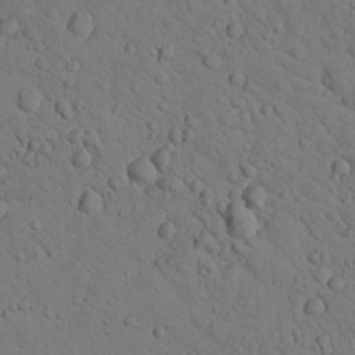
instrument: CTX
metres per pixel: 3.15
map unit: lHvf
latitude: 13.6127
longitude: 178.1417
